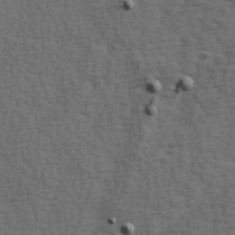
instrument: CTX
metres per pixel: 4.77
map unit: Hve
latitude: 23.9528
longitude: -96.9891
